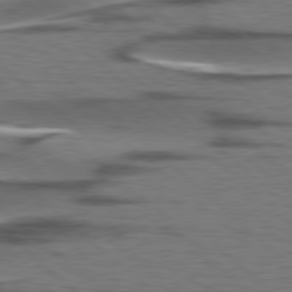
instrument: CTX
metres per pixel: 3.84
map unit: lApd
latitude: 78.5357
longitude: -49.0836
